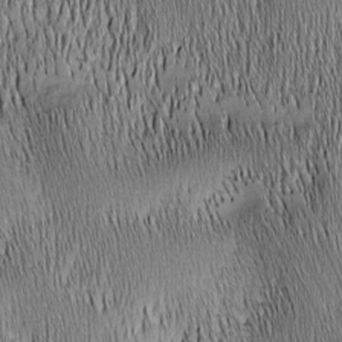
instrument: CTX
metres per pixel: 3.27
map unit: Nhu
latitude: -6.0472
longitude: -152.7435
